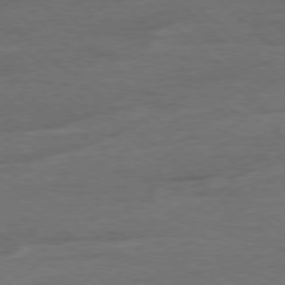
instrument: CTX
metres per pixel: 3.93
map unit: Ap
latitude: -78.3495
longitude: -88.1767
